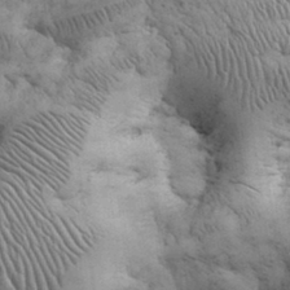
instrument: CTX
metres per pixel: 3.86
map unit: eHh
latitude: 32.2145
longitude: -67.8583
